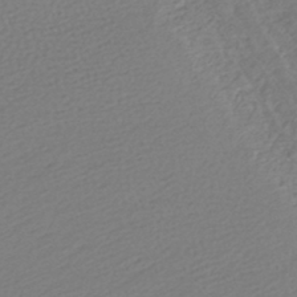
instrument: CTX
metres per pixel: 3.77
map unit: lHb
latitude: -42.5762
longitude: 70.5763
